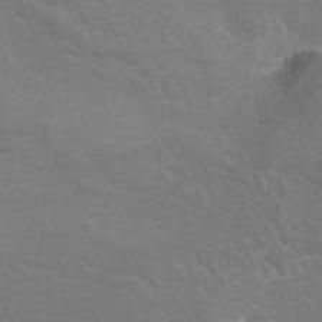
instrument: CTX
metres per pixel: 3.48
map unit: Hto
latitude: 9.0648
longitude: -31.1215
